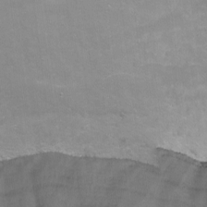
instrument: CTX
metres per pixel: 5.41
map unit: Nhu
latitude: -7.1431
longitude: -51.1781
